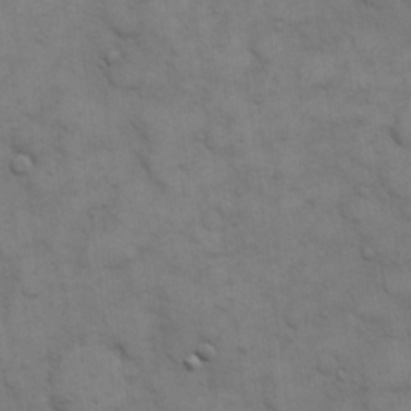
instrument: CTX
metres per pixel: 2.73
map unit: eHh
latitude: 15.9528
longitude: -66.4979
